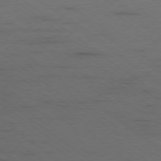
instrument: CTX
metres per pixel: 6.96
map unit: Ap
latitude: -79.4832
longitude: -99.8961
